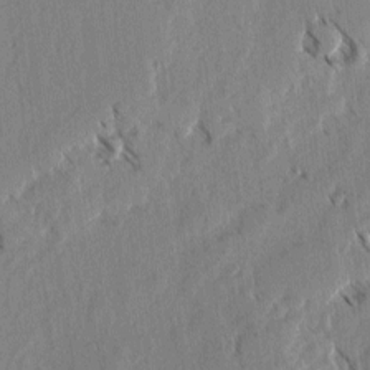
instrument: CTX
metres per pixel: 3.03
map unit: lAvf
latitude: -4.8219
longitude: -113.8772
